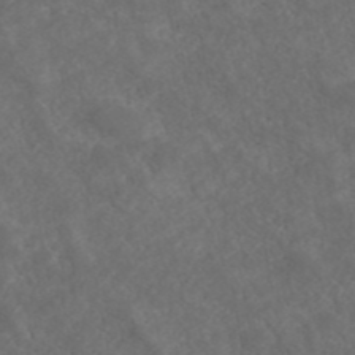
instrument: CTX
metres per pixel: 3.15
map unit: ANa
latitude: 43.1403
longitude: 27.7477
